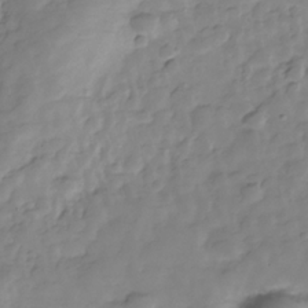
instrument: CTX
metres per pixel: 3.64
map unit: Hve
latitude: -29.3699
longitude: 91.6722
